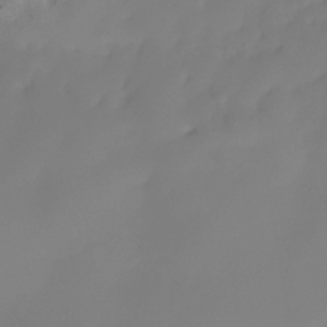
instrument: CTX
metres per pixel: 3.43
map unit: Nhe
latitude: -34.4251
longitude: -143.3860
